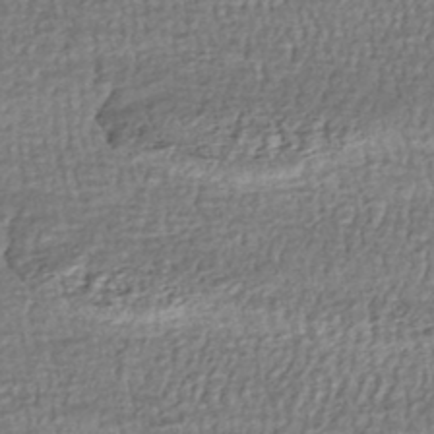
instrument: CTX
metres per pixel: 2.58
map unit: HNhu
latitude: -46.4251
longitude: 106.0283
